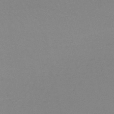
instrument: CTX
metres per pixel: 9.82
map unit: HNb
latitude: -50.8786
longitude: -53.7450
